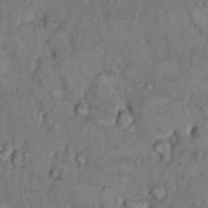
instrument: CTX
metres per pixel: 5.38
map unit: Hto
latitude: 9.5371
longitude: -59.9717
